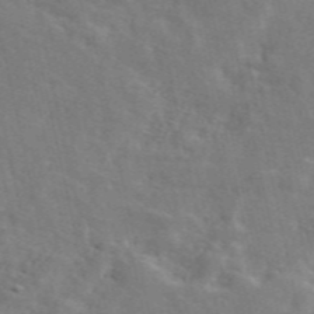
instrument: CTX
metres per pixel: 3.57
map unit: ANa
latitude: 49.1025
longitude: -79.2915
